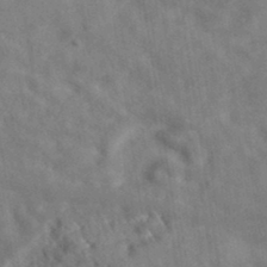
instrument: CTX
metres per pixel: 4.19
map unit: eAb
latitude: 34.4790
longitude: 110.3684
